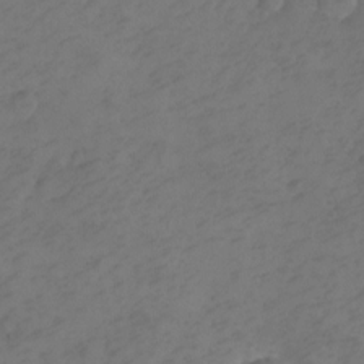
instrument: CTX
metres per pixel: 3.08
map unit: Ht
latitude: 0.9513
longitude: -35.0836
